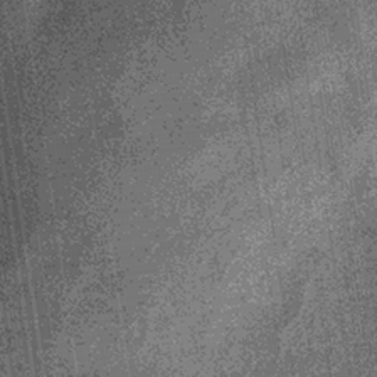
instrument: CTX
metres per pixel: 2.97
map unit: lHb
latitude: -36.5762
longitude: 67.5399
